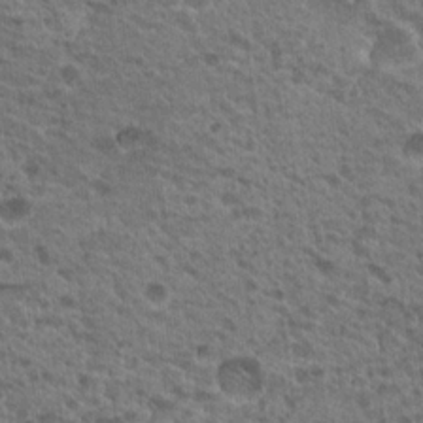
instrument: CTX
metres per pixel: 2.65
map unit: Nhu
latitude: 19.3859
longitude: -31.8773
